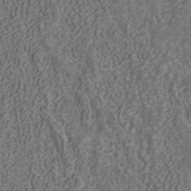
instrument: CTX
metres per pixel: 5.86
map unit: ANa
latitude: 42.1956
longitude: 30.2928
